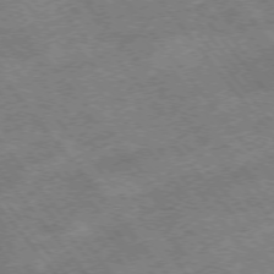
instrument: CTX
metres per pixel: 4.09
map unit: Hpe
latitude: -75.5966
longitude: -18.3089
